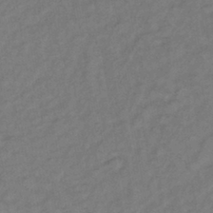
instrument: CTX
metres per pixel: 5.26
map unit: lHb
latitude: -39.3699
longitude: 72.6896
